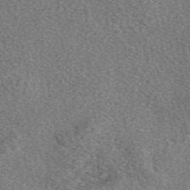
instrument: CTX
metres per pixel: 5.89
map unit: eAb
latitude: 48.9892
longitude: 111.7855
